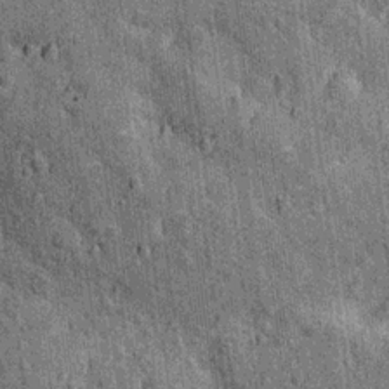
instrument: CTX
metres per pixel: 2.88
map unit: Nhu
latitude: 15.7072
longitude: -32.3467
